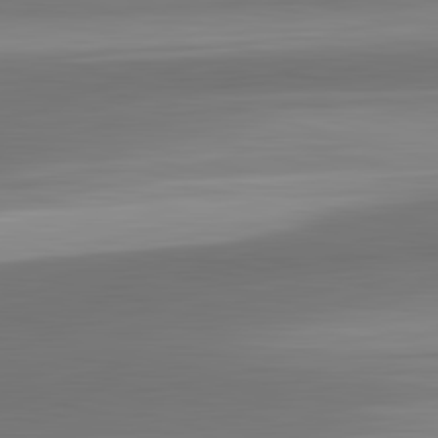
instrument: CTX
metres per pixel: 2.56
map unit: lApd
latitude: 83.3103
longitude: -132.6491
